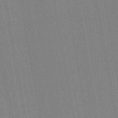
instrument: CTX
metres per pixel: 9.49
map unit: lHb
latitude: -44.7274
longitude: 74.3685
